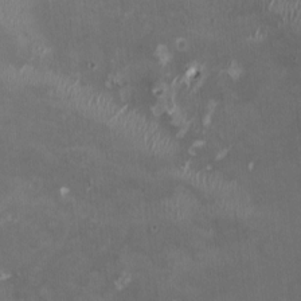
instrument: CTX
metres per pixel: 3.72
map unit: HNhu
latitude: -0.1606
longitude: -3.6316
